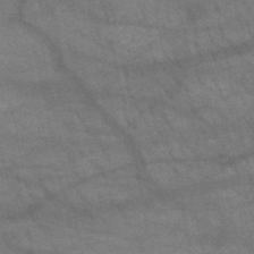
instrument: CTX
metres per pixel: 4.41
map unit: HNb
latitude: -52.4440
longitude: -42.7813
